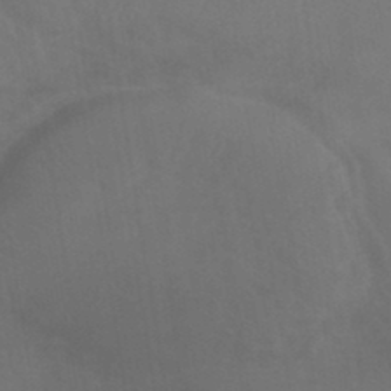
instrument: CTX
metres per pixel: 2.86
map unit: lHb
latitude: -45.5588
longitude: 66.5574
